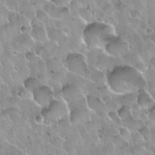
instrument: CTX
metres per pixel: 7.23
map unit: Nhu
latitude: 30.3657
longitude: -54.3656
